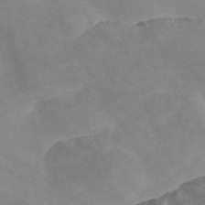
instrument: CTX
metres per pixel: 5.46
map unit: Nve
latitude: -58.5006
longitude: 58.5006
